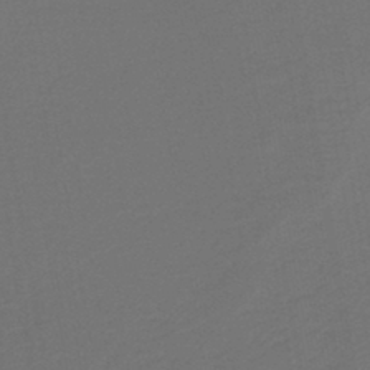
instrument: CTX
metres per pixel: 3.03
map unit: lHb
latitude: -43.7855
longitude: 53.1809
